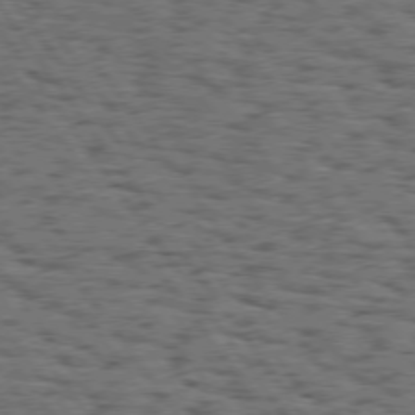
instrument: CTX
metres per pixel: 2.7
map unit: Hpe
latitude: 74.5735
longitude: -134.5168
